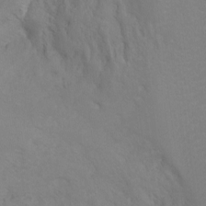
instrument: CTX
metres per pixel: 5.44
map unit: Ht
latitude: -9.4454
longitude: -34.0255
